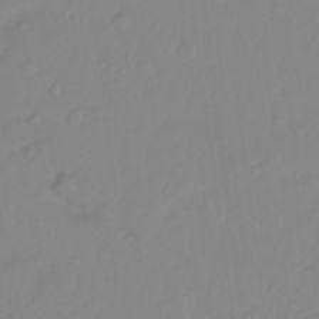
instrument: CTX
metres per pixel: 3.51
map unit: Nhu
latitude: -13.1809
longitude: -62.0444
